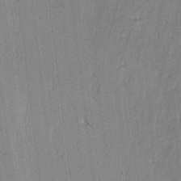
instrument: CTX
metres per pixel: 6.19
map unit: lAvf
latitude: -4.5573
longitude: -113.7261
